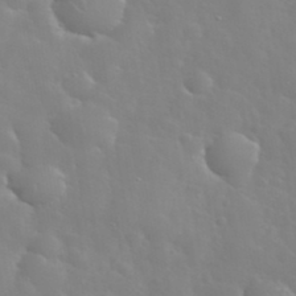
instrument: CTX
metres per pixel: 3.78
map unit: eHh
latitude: 35.7260
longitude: -60.1955
